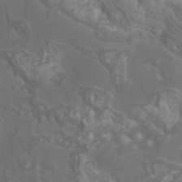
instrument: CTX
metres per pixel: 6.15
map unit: Htu
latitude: -4.8786
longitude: -89.7072
